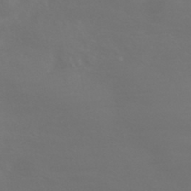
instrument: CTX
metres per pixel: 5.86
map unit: HNhu
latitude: -43.1053
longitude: 94.1227
